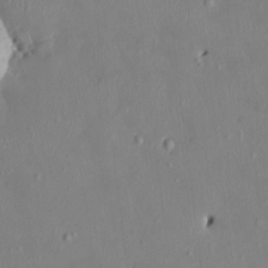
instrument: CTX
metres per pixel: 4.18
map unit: HNhu
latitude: 2.8758
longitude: -4.8947
